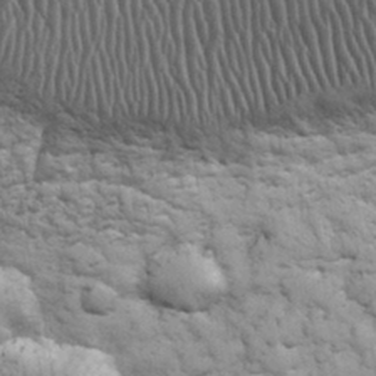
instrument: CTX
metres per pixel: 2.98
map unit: eHh
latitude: 32.0633
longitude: -67.7071
